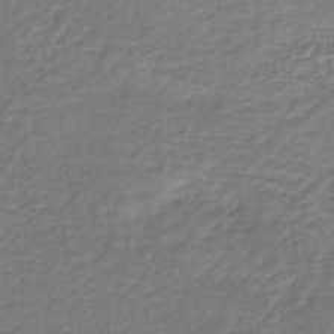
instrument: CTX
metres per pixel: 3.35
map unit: lHb
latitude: -42.7463
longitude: 72.9730
